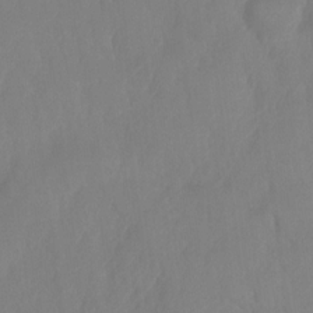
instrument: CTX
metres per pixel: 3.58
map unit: HNhu
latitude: -23.8423
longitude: 49.8801
